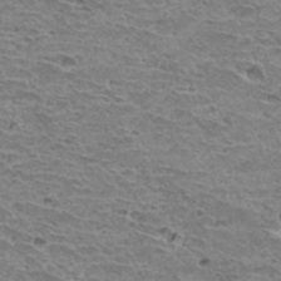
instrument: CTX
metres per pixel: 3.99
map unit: Hto
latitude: 32.7435
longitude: -39.9528
